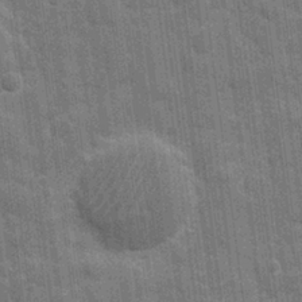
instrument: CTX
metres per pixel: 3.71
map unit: eHh
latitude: 7.8961
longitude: -74.6679
